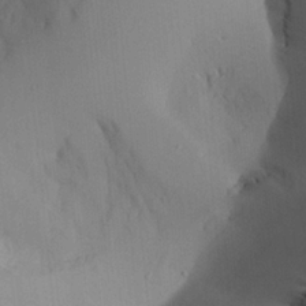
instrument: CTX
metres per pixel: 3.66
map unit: Aa
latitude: 25.7827
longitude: -131.4805
